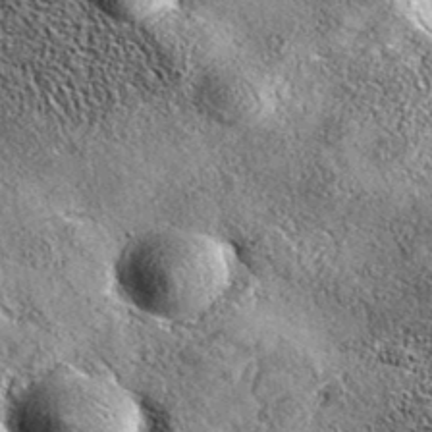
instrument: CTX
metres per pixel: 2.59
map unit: eAb
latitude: 36.0822
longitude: 109.9745
